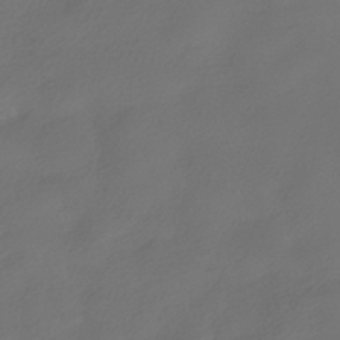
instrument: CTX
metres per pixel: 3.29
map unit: HNhu
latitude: -39.8423
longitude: 96.7085
